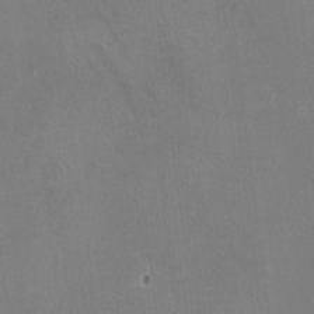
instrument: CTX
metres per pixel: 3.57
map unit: HNhu
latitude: -1.7289
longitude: -2.1766
